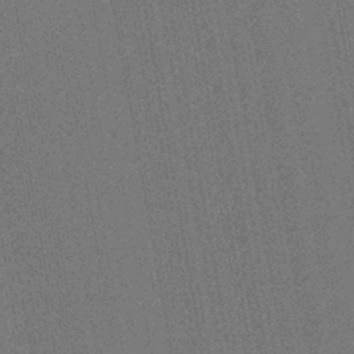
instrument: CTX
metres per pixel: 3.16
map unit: lHb
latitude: -45.3699
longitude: 74.4818
